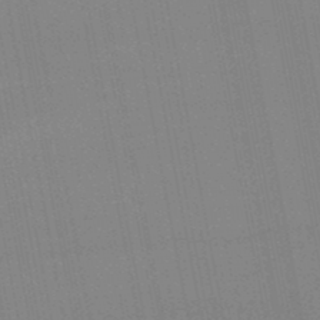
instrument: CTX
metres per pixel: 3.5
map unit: lHb
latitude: -48.0472
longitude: 66.9919
